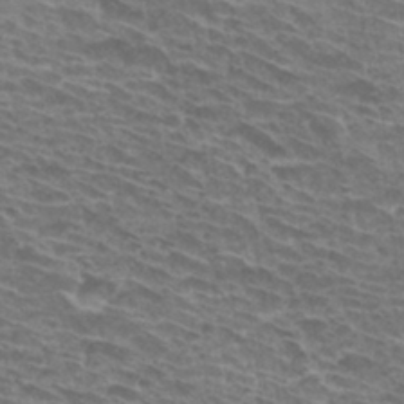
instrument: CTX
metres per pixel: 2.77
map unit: Hto
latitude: 32.5924
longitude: -41.7827
